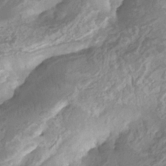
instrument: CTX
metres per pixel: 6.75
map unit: Aa
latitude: -8.3117
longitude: -77.9528
